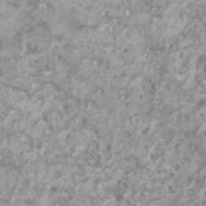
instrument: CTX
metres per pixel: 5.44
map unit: HNhu
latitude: 1.5371
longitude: 0.4440
